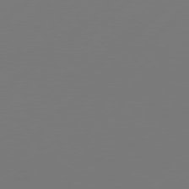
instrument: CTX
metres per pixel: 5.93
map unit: Hpe
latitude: 76.5545
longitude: -131.1593
